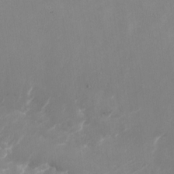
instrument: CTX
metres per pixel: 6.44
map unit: Nhu
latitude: -27.7855
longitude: -75.6316
